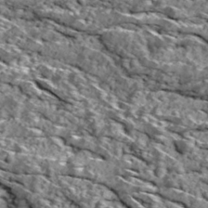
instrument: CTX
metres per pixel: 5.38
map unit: Ave
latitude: 18.5545
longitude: -134.7057
